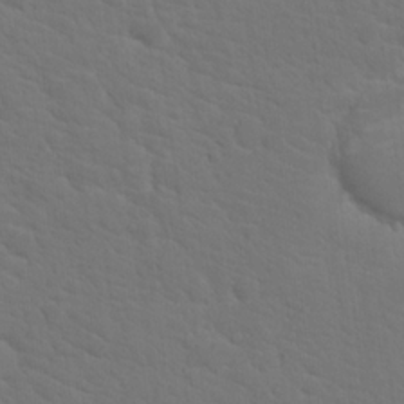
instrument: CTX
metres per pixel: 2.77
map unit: Hto
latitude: 18.8380
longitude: -33.7639
